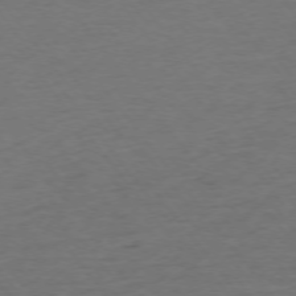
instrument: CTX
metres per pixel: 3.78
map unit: Ap
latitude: -75.6722
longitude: -84.7435
